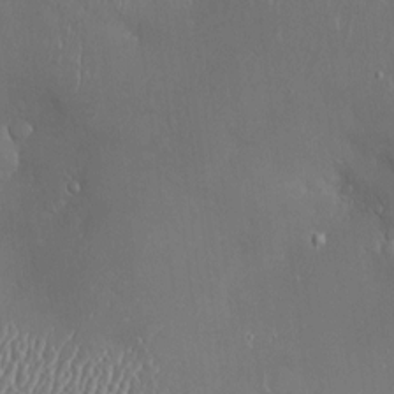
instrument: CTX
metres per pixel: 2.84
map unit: Hve
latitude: -11.3321
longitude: 173.9745
